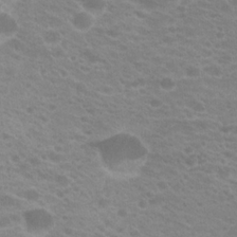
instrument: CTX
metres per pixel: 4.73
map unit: Hto
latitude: 20.5168
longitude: -37.0081
